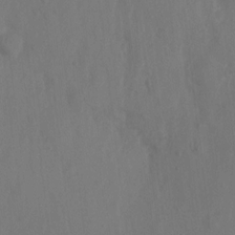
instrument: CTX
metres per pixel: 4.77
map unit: Nhu
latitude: 6.2900
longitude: -19.7449
